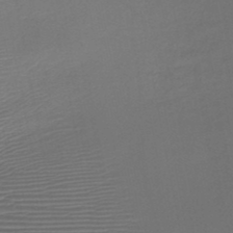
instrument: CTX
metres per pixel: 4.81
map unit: HNb
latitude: -47.9556
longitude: -42.2523
